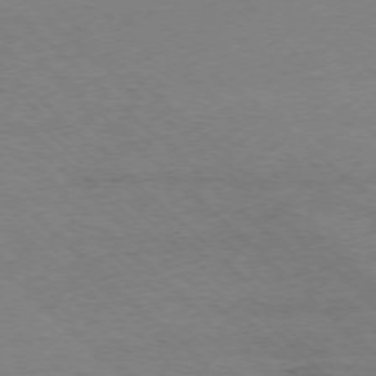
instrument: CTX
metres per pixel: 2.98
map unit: Ap
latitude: -76.9920
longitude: -93.4048
